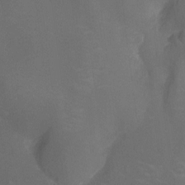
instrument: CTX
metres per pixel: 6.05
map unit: Nhu
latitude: -9.2754
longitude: -42.5357
